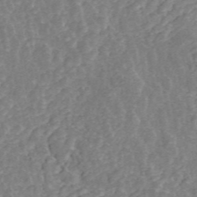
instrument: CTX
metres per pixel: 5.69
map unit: ANa
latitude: 44.9891
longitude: 25.0486
